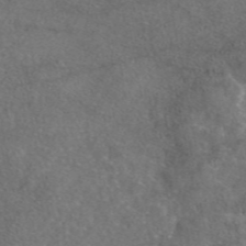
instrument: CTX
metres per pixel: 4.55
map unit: eAb
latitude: 47.2159
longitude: 110.7463
